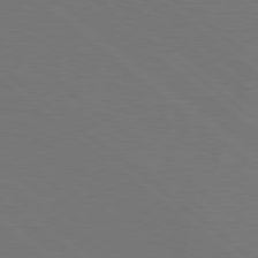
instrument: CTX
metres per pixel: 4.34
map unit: Hpe
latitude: 79.0270
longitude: -123.5182
